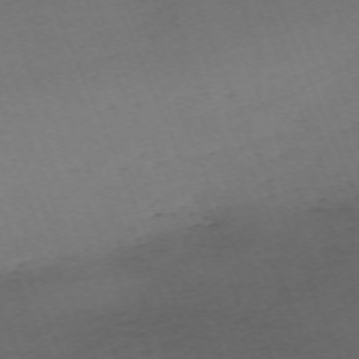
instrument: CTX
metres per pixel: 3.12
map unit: Nhu
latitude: -68.2361
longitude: 38.4818
